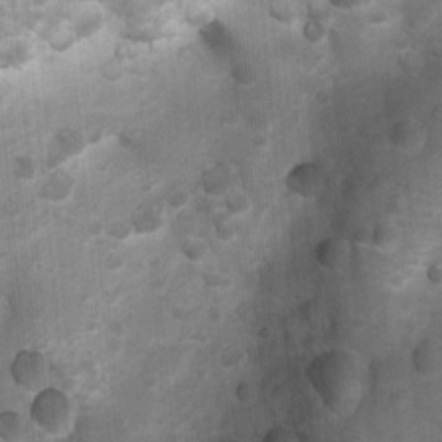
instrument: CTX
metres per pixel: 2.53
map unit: Nhu
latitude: 6.8191
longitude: -23.2915
